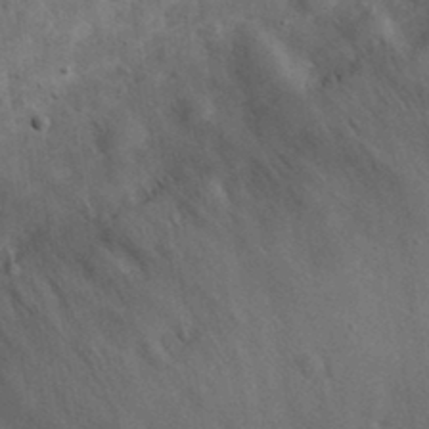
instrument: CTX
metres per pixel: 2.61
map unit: eHh
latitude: 34.2900
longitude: -78.3090
